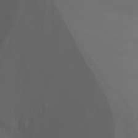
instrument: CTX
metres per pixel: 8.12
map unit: Nhu
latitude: -1.6722
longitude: -75.2726
